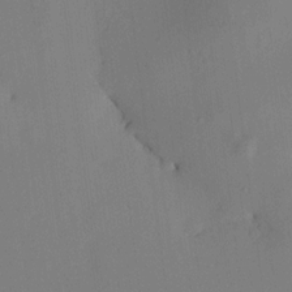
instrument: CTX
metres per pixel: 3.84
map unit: HNhu
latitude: 10.5924
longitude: 15.9178
